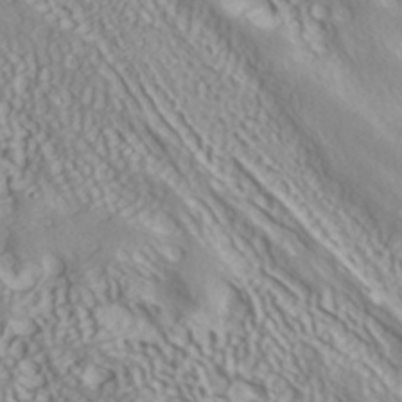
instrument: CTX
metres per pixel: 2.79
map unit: ANa
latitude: 40.5356
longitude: 53.5399
